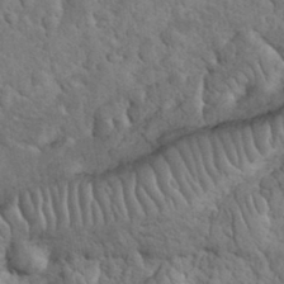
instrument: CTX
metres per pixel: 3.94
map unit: eHh
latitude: 33.4237
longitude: -66.4034
